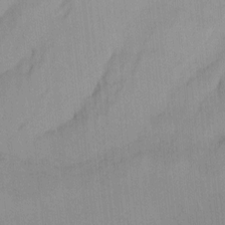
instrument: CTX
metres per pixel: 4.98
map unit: Htu
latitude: -7.7477
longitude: -67.6882
